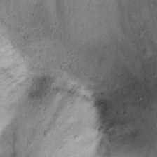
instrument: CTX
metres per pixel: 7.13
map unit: Nhu
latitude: 22.7246
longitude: -67.6505
